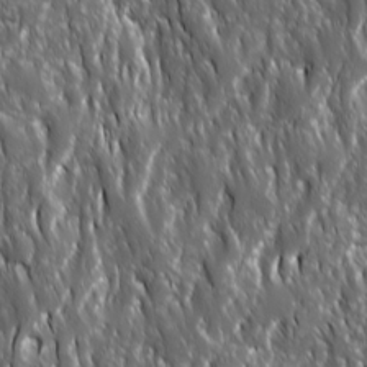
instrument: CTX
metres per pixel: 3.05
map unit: Ave
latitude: 15.5938
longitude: -133.3860
